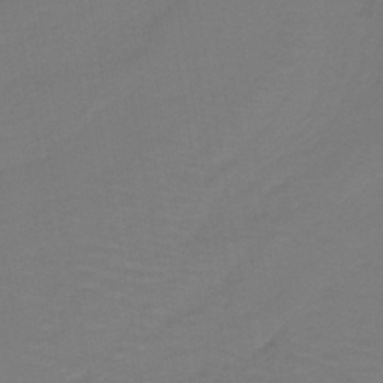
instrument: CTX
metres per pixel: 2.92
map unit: lHb
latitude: -42.5951
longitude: 52.8597
